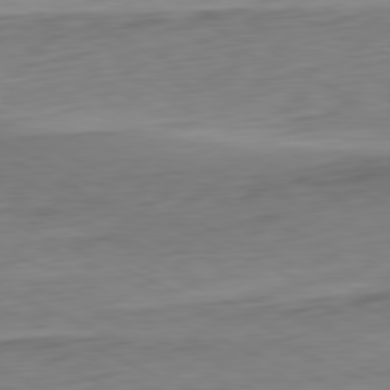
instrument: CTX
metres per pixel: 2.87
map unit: Ap
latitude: -81.5399
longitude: -59.7639
